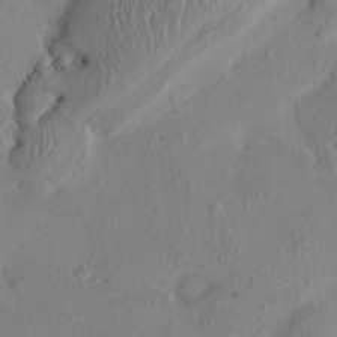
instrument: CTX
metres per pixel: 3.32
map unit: HNhu
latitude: 3.1025
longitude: -7.1592
